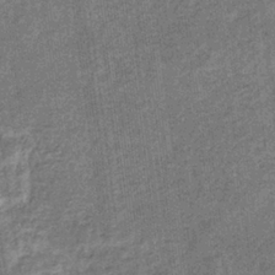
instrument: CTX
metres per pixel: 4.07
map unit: eHb
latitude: -36.1794
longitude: 79.8233
